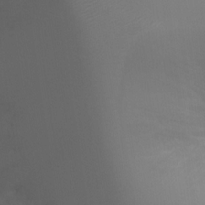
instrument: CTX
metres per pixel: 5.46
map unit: Ht
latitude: 0.7246
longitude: -22.1578
